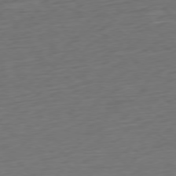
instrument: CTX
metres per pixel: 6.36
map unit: Ap
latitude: -78.1416
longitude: -78.4223
